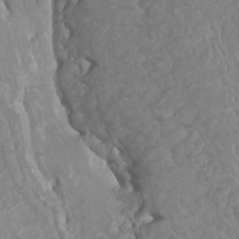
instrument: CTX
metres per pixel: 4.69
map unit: HNhu
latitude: 3.7638
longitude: -3.5749
